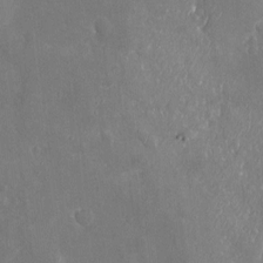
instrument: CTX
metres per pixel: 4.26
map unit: Nhu
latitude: -20.3684
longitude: -58.0822
